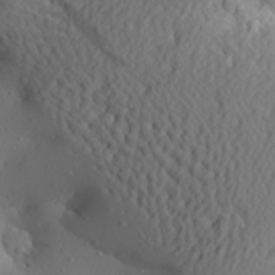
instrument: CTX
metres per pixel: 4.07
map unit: Aa
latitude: 23.1214
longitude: -146.2523
